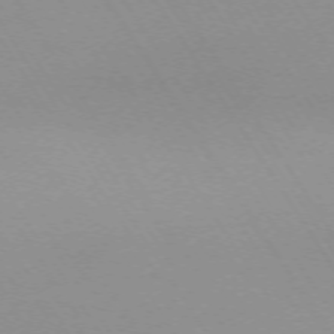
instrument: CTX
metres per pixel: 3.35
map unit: Ap
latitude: -73.5021
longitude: -72.4790
